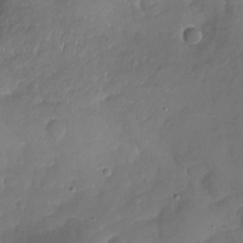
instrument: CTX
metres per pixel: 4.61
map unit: Nhu
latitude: -19.5210
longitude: -57.2914
